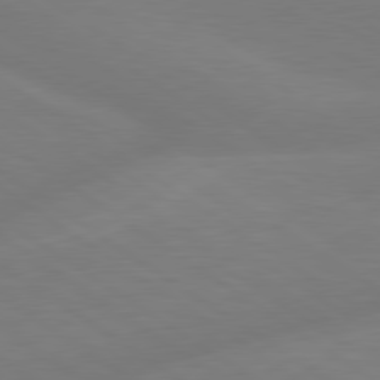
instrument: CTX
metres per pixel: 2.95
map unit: lApd
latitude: 79.3860
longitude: -149.8961
